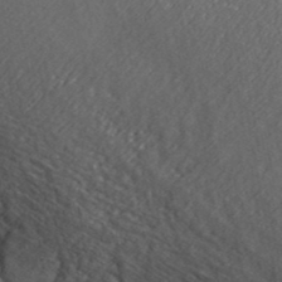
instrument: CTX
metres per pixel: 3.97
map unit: ANa
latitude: 39.9339
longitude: 30.5573
